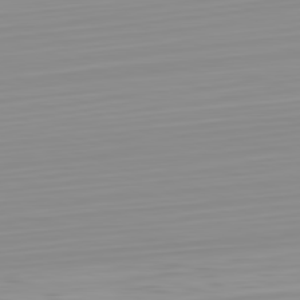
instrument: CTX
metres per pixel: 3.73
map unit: Hpe
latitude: -82.3495
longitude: 18.0283
